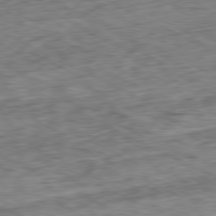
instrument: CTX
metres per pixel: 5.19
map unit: Ap
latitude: -80.7086
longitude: -72.3846
